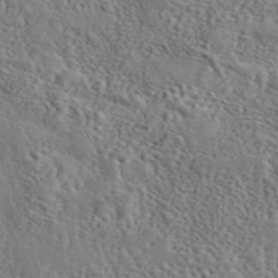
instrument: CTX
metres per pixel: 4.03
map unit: eAb
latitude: 43.3293
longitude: 114.3495
